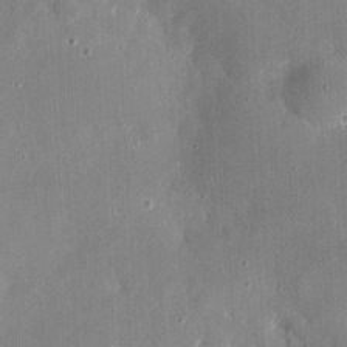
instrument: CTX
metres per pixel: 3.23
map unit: eHh
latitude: 4.3656
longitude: -68.6491
